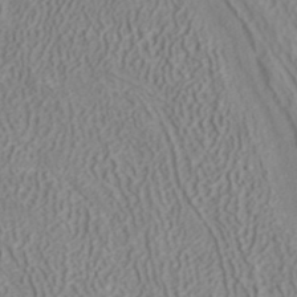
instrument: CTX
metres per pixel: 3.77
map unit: ANa
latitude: 41.1025
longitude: 27.3698
